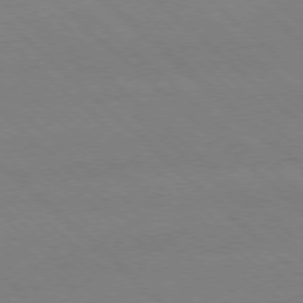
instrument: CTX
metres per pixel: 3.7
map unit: Ap
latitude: -77.7856
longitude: -84.7246
